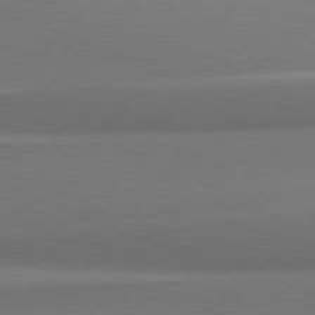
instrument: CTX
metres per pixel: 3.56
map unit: lApd
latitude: 81.7827
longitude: 163.2187
